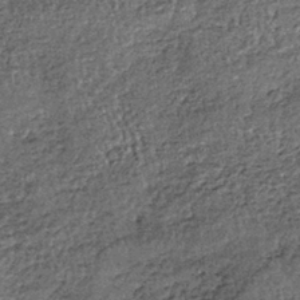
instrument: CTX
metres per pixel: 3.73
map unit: lHb
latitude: -38.6896
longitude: 65.4833
